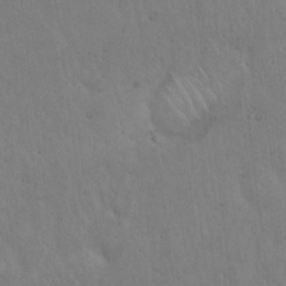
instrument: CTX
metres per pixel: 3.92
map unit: Hto
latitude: 17.7450
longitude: -59.7450
